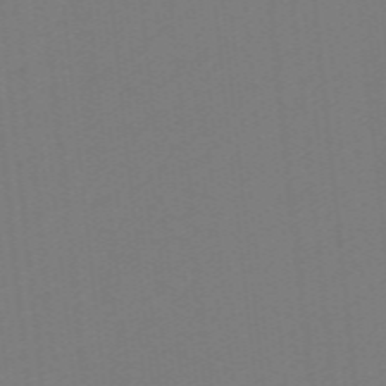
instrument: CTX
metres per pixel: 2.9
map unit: eHb
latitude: -49.3888
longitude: 83.5399
